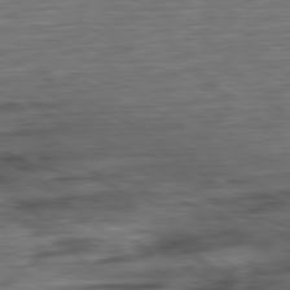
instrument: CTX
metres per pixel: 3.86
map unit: Ap
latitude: -81.0487
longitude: -68.5924
